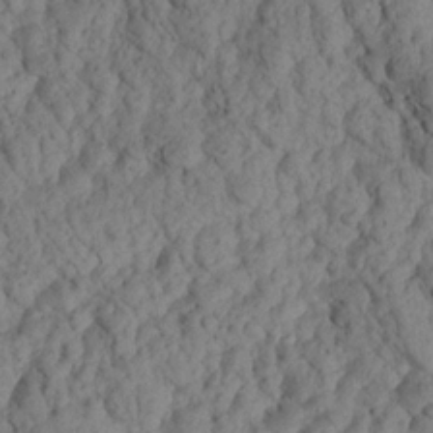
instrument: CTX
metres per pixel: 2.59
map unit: Aa
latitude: 16.8002
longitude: -145.4615
